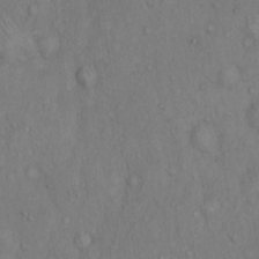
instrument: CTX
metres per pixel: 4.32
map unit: Hto
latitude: 13.9717
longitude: -58.0255
